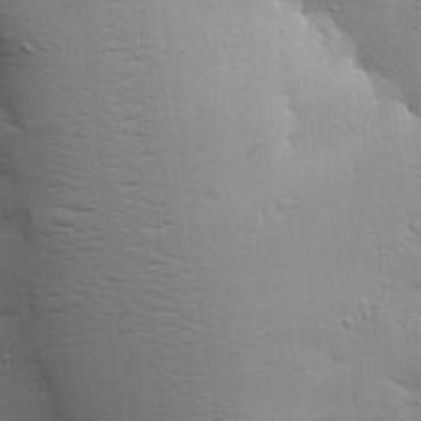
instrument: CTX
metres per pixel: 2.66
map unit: Ave
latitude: 17.8394
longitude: -141.6127
